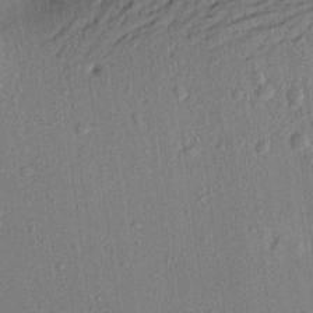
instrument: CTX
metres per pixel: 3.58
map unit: Aa
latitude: 20.5168
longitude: -141.1970
